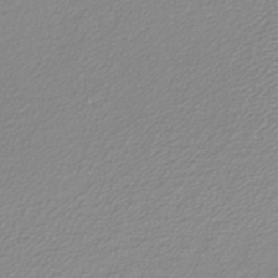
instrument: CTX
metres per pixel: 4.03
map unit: lHb
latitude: -40.3873
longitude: 64.3118
